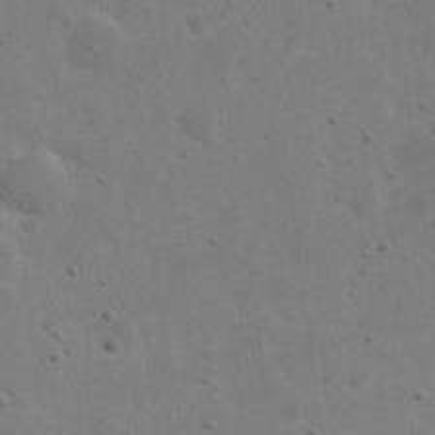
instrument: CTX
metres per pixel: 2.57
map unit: eHh
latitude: 22.0444
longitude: -68.6302
